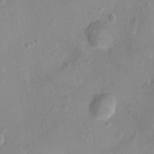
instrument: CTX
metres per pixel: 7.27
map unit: Ht
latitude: -3.5021
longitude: -19.5182
